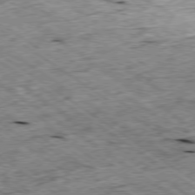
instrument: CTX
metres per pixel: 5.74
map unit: Ap
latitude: -79.2565
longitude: -87.1592
